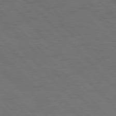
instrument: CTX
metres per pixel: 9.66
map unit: Hpe
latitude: 76.9513
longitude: -154.5357
